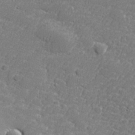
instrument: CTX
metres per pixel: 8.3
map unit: lHvf
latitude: 24.7813
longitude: 141.3887
